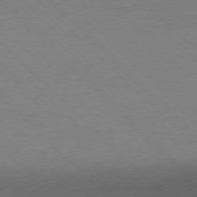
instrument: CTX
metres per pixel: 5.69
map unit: Ap
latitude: -77.6722
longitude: -69.3482
